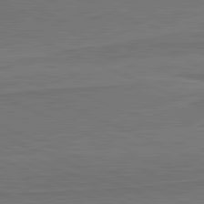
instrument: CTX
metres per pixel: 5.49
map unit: lApd
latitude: 81.9528
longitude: 169.7666
